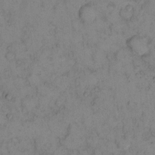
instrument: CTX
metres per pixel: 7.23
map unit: eHh
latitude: 13.6505
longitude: -63.1403
